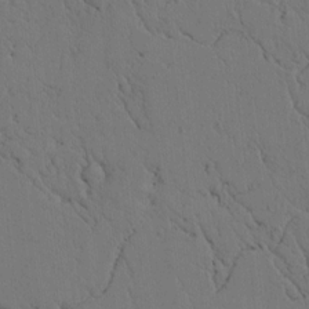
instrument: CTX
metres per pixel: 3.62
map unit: lAvf
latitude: 5.6127
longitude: 159.8989
